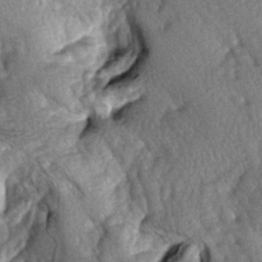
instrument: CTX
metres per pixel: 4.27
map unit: lAa
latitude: -6.3495
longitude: -126.0633
